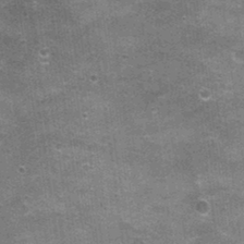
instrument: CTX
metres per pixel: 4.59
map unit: Nhu
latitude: 2.3656
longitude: -17.1214
